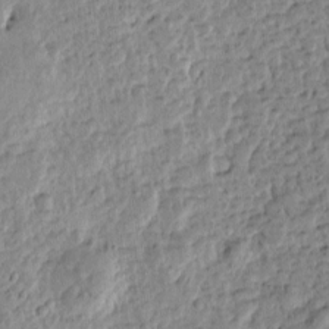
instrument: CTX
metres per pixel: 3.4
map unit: Htu
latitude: -3.3509
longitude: 167.5399
